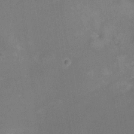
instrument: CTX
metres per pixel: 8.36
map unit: Nhu
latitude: -16.3118
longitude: -56.8568
